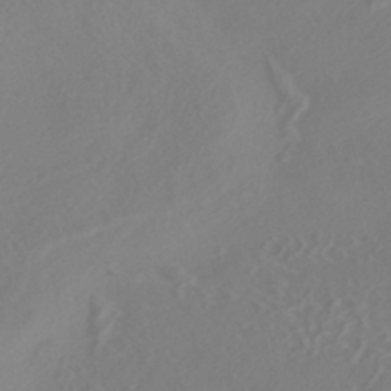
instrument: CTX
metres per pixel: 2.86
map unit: HNhu
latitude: -41.1431
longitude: 106.6897
